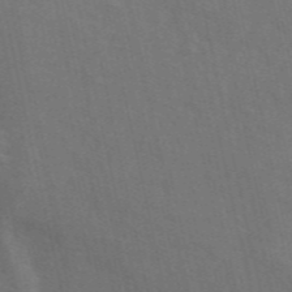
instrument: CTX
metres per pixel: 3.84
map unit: ANa
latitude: 49.4615
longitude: -79.4238
